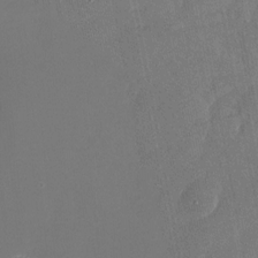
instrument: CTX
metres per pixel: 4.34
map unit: Nhu
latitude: -28.1606
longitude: -64.6490
